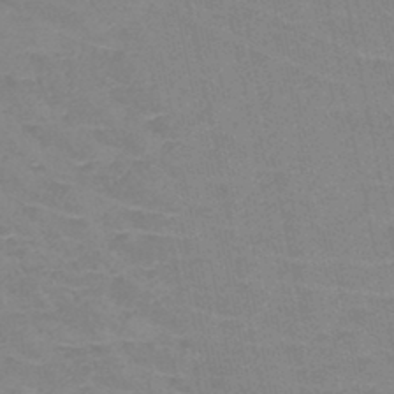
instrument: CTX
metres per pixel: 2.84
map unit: HNb
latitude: -45.6344
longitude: -41.9528
